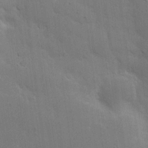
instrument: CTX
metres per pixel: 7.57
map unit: eHh
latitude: 21.5938
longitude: -62.6680
